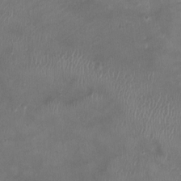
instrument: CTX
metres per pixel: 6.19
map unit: Ht
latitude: -2.2361
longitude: -20.1956
